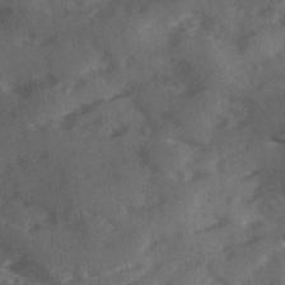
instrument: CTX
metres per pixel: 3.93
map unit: Ave
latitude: 18.5923
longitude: -130.9703
